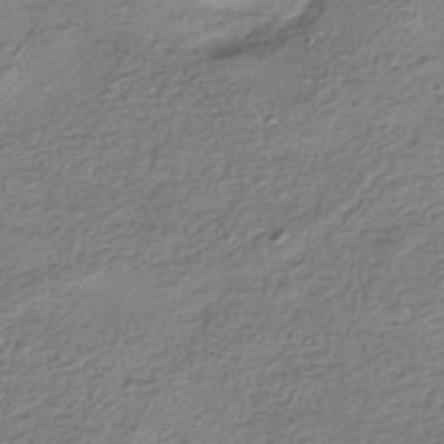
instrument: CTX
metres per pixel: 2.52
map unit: HNhu
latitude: -41.8422
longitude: 99.9556
